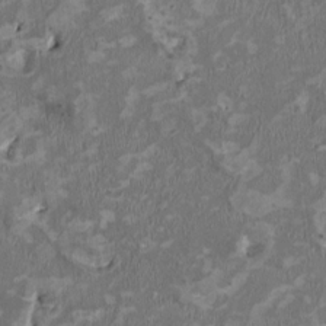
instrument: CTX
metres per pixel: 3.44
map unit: HNhu
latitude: 2.3656
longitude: -3.8772
